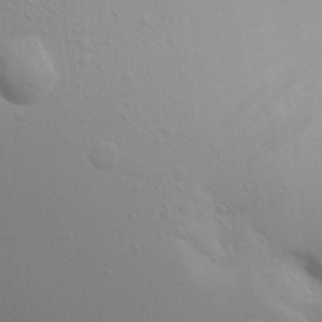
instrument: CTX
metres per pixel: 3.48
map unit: Aa
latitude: 16.7813
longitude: -144.7246
